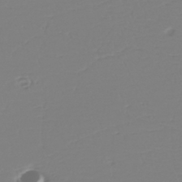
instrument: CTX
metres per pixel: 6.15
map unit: eHh
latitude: -42.3873
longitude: -32.8002
